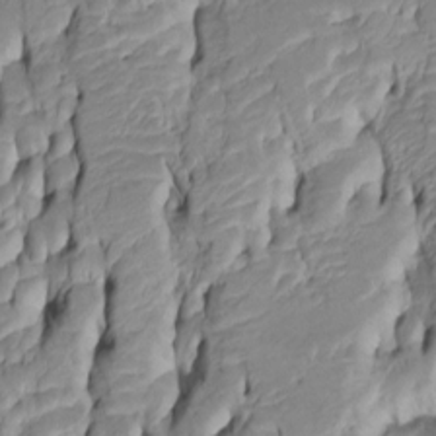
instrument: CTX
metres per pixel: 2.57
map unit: Htu
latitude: -5.2187
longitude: 151.9745
